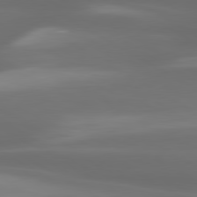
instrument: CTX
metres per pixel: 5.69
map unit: lApd
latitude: 80.3089
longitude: -139.1970
